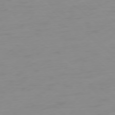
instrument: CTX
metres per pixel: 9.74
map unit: Ap
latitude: -77.8044
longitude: -77.3481
